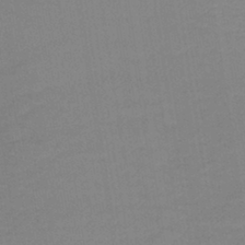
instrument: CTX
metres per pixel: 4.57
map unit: lHb
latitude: -40.8030
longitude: 63.9745
